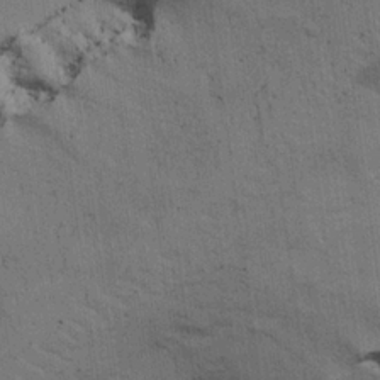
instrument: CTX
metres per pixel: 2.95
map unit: lAvf
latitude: 25.0269
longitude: -111.3482
